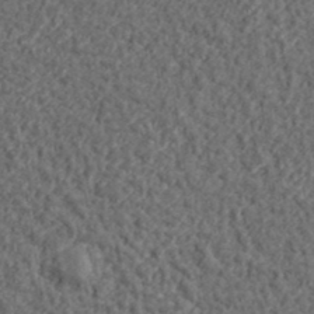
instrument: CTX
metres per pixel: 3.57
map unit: lHvf
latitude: 38.2900
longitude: -90.8380
